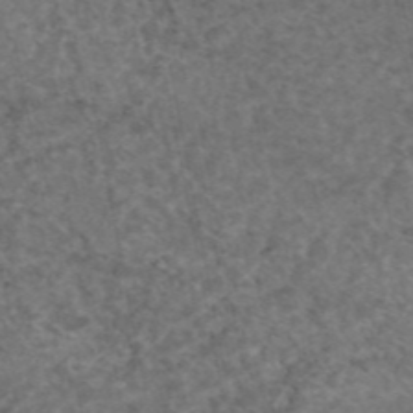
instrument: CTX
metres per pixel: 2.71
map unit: eAb
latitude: 45.7072
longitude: 115.0864
